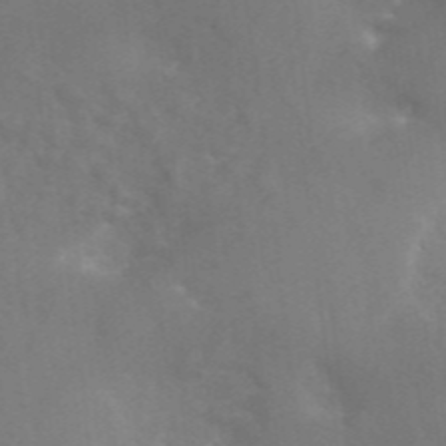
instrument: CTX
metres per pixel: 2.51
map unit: ANa
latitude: 46.1578
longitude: 26.6896
